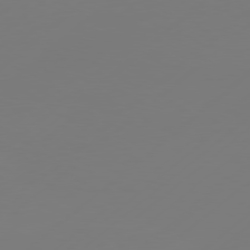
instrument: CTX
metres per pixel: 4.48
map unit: Hpe
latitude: 77.1214
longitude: -130.4790
